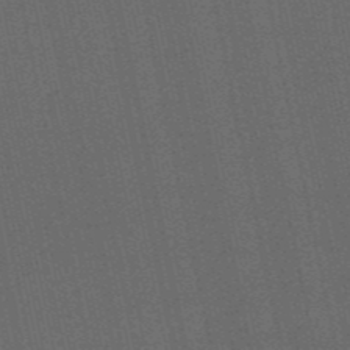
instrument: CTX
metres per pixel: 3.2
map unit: HNb
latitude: -53.1809
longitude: -42.7813
